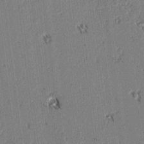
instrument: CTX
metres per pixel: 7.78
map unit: lAvf
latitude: 2.8191
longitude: -106.0822
